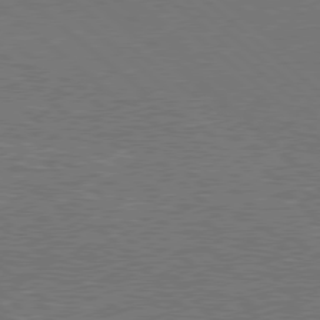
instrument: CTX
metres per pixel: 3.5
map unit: Hpe
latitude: 77.8961
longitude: -151.1403
